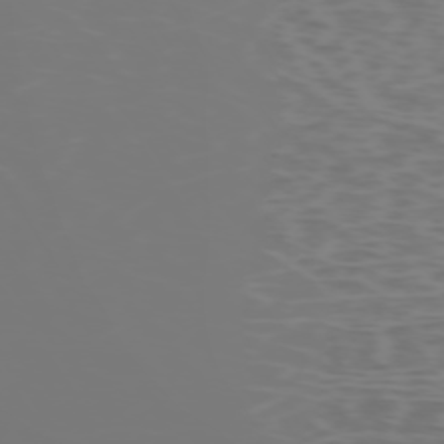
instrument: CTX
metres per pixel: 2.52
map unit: Hpe
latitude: -74.3496
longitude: 6.8975
